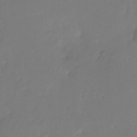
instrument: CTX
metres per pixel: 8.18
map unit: Nhu
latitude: -26.6518
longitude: -71.1025
